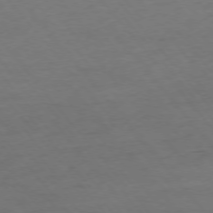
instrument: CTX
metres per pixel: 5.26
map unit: Ap
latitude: -76.1606
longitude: -88.4979
